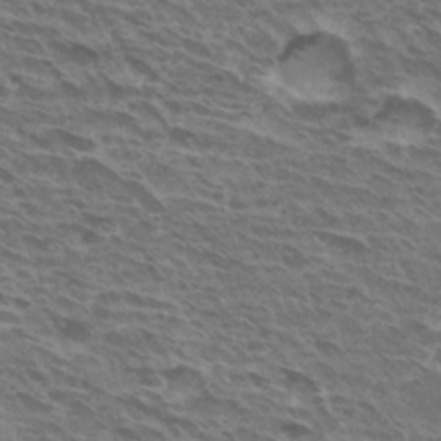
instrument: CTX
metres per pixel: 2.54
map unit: Hto
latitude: 30.9514
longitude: -41.4426
